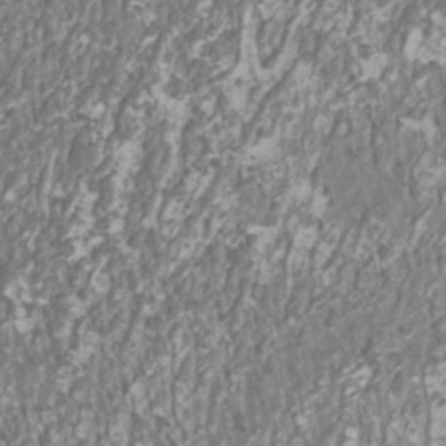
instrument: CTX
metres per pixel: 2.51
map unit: HNhu
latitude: 0.6679
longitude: 0.3685
